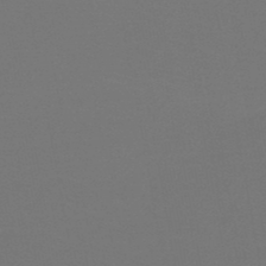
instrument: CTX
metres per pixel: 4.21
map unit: HNb
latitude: -47.3509
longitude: -44.4412
